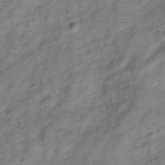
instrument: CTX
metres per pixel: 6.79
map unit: Hve
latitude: -32.9920
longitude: 89.3509
